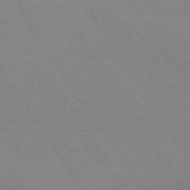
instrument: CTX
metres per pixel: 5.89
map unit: Ap
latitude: -73.5021
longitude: -70.8002
